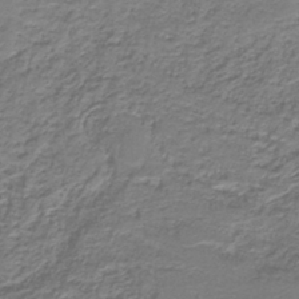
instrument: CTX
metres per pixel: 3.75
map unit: HNb
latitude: -37.6721
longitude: 51.7666
